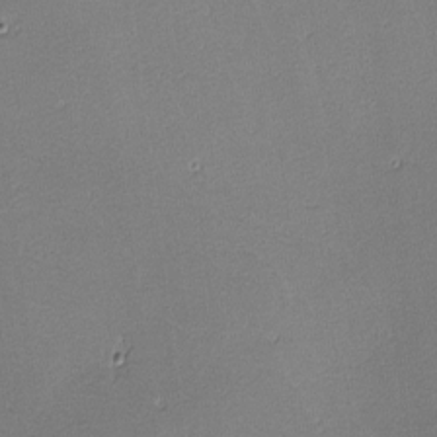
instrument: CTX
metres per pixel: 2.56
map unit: lHvf
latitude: -11.2376
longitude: -103.7449
